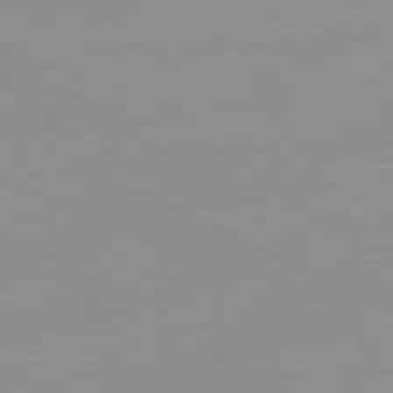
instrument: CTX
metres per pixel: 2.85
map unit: Ap
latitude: -81.0676
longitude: -94.0633
